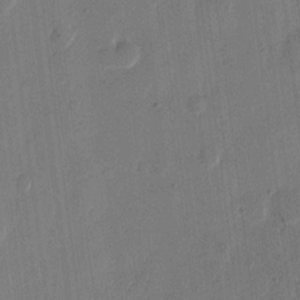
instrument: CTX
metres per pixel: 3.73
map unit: eHh
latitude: 12.3656
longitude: -68.7435
